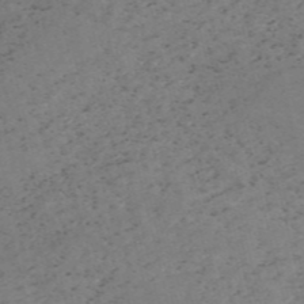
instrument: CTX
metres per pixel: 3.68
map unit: HNb
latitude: -55.0487
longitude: -47.4238
